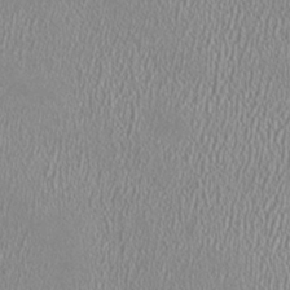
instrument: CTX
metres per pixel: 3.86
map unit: HNhu
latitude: -0.6141
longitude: 0.5007
